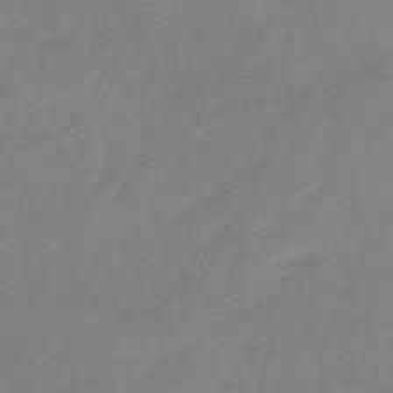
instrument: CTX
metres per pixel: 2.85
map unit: eHb
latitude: -46.2928
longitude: 86.9542
